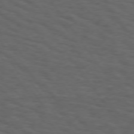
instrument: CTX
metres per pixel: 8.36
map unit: Hpe
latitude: 73.9717
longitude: -131.0837
